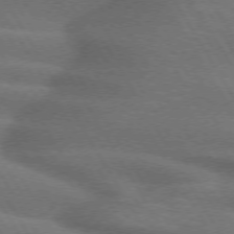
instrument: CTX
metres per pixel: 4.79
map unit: lApd
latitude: 73.1781
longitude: -57.8394
